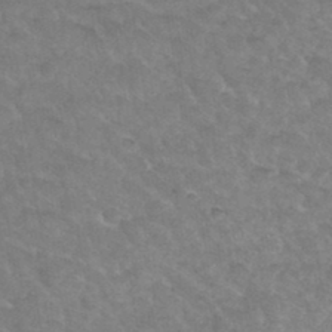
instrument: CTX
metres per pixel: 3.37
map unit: Hto
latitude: 35.4993
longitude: -49.8016
